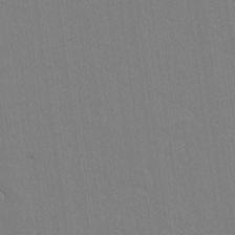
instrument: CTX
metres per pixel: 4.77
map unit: lAvf
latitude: 14.3468
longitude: -126.7057
